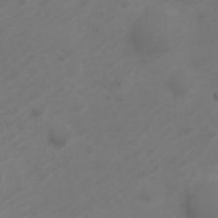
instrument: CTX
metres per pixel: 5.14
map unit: Nve
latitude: -20.2739
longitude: 106.6708
